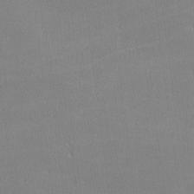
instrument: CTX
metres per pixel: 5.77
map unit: lHvf
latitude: -12.2173
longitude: -101.6694
